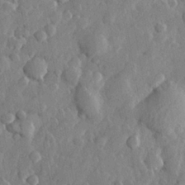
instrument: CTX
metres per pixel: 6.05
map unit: lHvf
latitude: 23.0269
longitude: 143.7099
